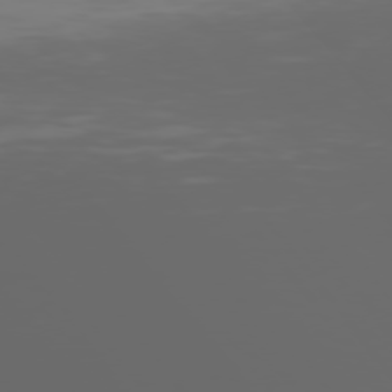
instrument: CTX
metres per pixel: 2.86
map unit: Hpe
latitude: 75.1781
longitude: -126.9136
